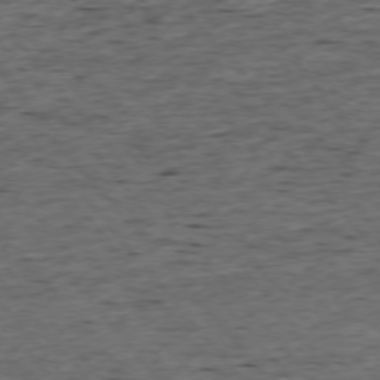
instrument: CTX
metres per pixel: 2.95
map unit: Ap
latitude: -75.7856
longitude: -92.6112
